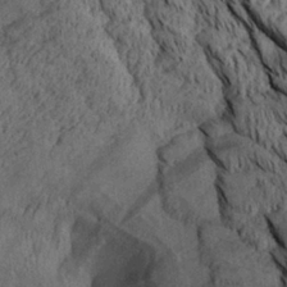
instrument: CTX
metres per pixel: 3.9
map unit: Aa
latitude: 28.1011
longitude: -134.7435
